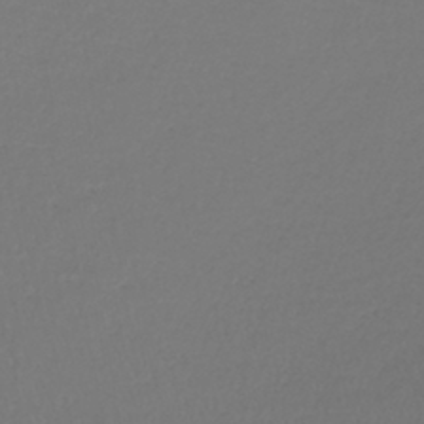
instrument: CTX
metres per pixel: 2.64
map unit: lHb
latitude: -41.8422
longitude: 72.6140
